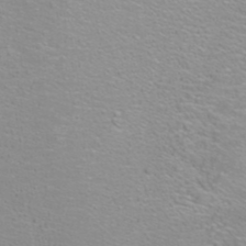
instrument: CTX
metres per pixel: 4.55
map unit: ANa
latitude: 39.8205
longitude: 23.3510
